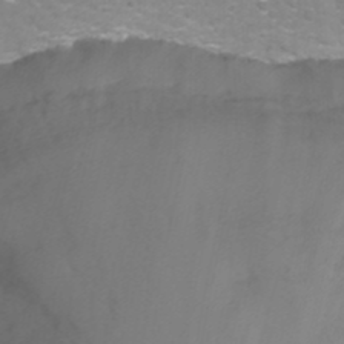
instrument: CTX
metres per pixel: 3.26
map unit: Nhu
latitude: -13.6155
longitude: -55.9717
